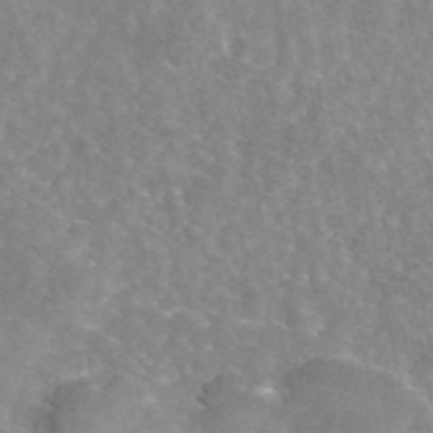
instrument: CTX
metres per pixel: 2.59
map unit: eAb
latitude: 45.4237
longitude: 107.9745
